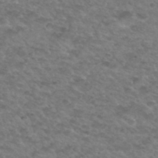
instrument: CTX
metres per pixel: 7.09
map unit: Hto
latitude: 33.7639
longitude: -49.1592
